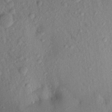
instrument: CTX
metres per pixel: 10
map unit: Aa
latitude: 21.1403
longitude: -147.3671
